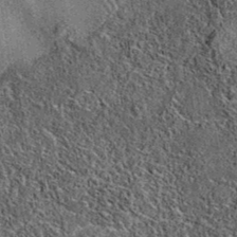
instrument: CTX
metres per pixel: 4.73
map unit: eAb
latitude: 36.2900
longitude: 109.5588
